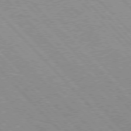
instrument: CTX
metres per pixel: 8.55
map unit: Hpe
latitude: 76.1200
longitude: -127.1025
